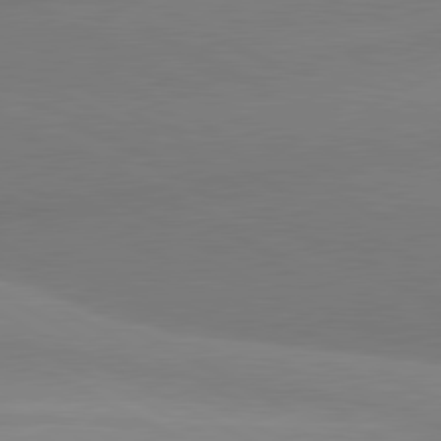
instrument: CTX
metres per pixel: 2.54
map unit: lApd
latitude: 80.9514
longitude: 127.9745
